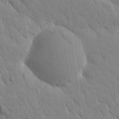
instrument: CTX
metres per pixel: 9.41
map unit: Htu
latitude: -1.5399
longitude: 174.7274
